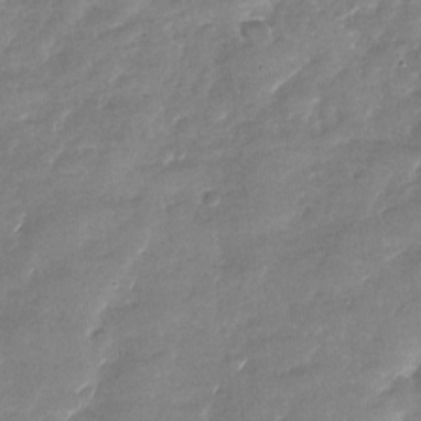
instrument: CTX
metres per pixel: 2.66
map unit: Nhu
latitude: -27.8989
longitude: -62.3656
